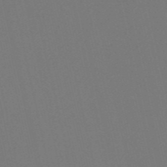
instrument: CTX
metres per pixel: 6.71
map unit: HNb
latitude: -54.9542
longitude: -39.1970
